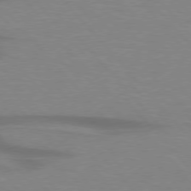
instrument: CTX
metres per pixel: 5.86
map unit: lApd
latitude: 76.4979
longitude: -86.5923
